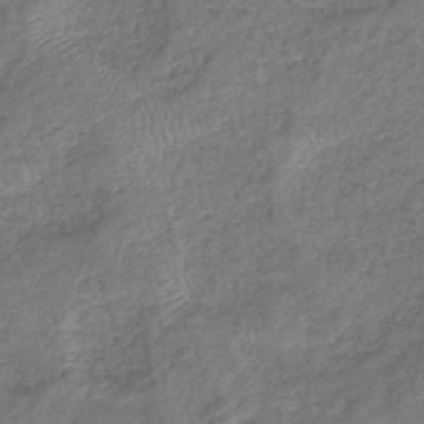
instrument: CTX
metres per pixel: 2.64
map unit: eHb
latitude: -39.7478
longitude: 78.9919
